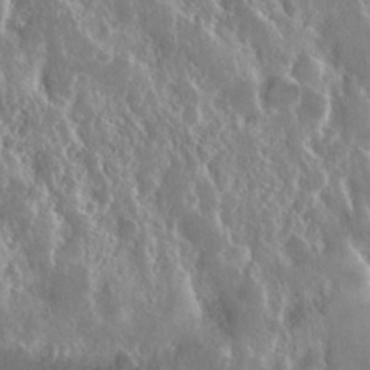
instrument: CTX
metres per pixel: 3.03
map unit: Nhu
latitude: 25.5182
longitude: -60.1011
